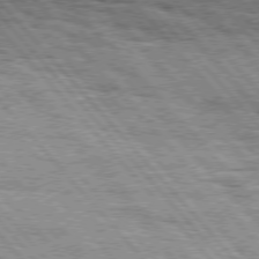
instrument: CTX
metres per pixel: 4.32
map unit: Hpe
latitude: 75.8205
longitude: -154.2333
